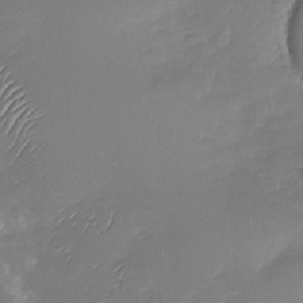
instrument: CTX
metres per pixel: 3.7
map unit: Nhu
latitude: -29.2187
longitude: -61.4237
